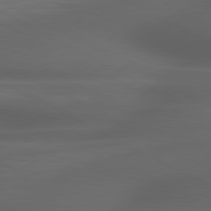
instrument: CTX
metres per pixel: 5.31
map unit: lApd
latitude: 79.4616
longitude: -119.8583
